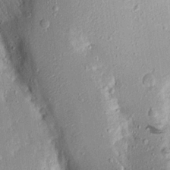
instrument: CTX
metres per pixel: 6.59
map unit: Aa
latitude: 16.1200
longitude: -148.4412
